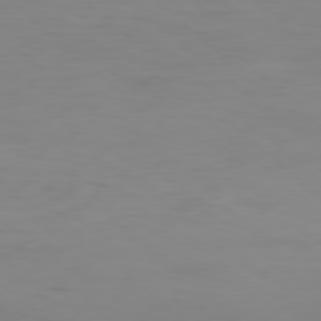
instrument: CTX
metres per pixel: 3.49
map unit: Hpe
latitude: -78.5195
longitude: 15.0676
